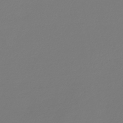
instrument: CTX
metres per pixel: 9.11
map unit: lHb
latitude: -47.2754
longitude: 62.8597
